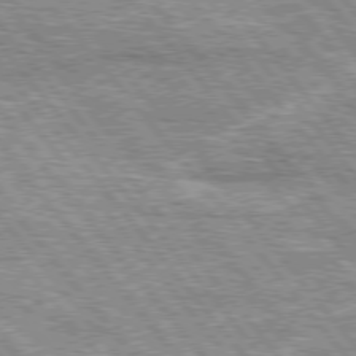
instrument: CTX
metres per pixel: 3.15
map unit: lApd
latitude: 76.2900
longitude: -73.4994
